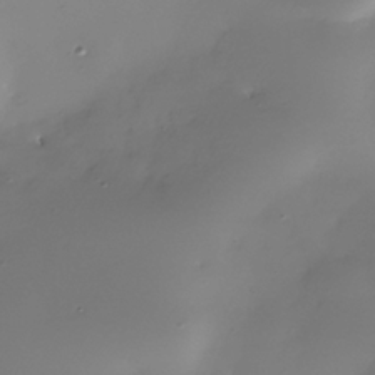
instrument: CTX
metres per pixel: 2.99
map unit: Nhe
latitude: -36.3684
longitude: -117.4049
